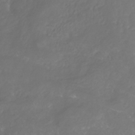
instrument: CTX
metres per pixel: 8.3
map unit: eHb
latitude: -29.6155
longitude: 67.2187
